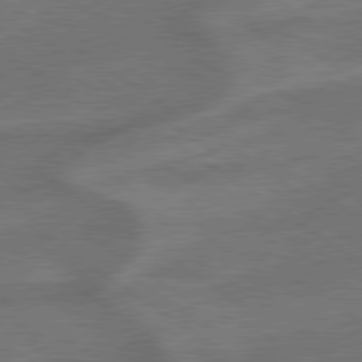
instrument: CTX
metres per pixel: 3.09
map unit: lApd
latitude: 79.2915
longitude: -172.0444
